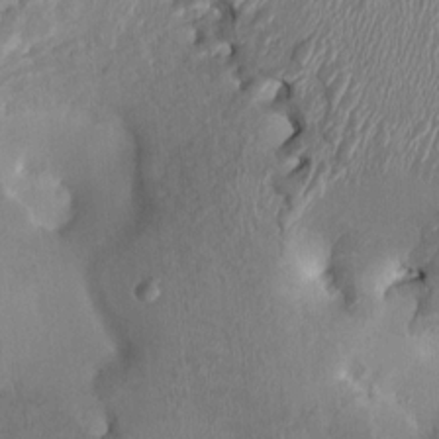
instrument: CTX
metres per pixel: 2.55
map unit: HNhu
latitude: 4.0444
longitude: -6.1389
